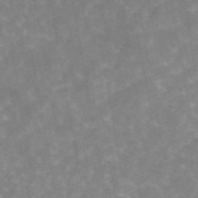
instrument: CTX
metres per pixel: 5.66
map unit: eAb
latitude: 45.1403
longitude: 121.8989
